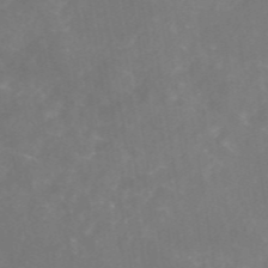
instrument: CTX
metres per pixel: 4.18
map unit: eAb
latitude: 46.4223
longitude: 126.6140
